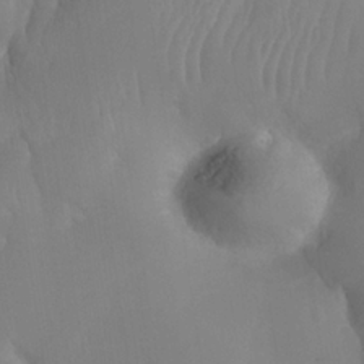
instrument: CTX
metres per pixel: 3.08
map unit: Nhe
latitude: -35.3321
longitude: -130.7814
